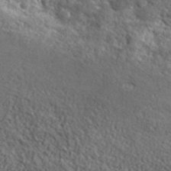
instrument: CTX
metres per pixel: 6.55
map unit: ANa
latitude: 42.6680
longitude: -87.4426
